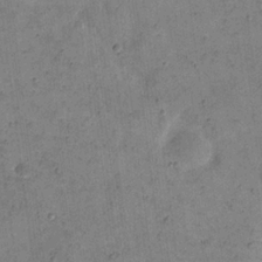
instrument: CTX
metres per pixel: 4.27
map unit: eHh
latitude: 21.9150
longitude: -66.2144
